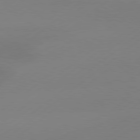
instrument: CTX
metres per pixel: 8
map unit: Hpe
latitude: 78.7435
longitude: -131.3671
